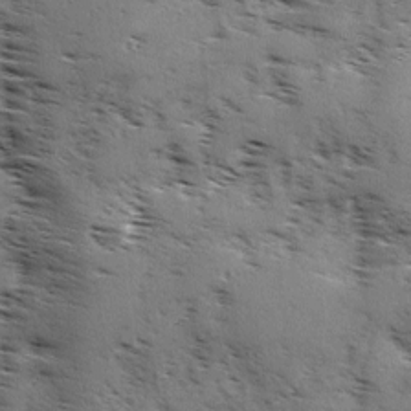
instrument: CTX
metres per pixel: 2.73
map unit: Ave
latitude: 1.2915
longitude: -110.9514
